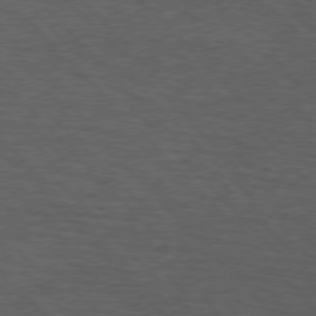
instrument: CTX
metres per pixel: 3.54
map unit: lApd
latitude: 75.4049
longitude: -82.6490
